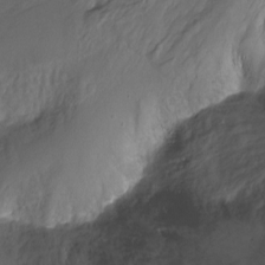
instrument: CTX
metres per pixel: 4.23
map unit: Nhu
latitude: -7.0864
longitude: -44.8758
